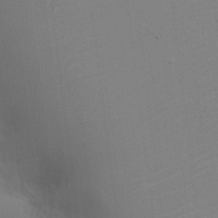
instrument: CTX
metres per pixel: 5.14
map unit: HNhu
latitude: 8.2523
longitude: -4.0444
